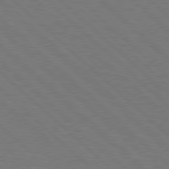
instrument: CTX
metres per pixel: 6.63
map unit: Hpe
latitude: 78.0255
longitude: -155.3671
